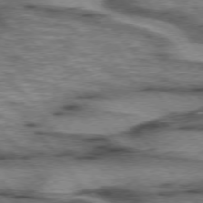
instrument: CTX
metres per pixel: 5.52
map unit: lApd
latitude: 75.5749
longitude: -48.9703
